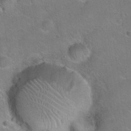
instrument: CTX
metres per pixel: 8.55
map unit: Hto
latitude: 21.1403
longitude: -50.5545
